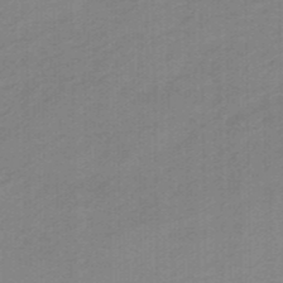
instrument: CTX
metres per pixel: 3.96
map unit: HNhu
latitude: -47.1242
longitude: 89.4832
